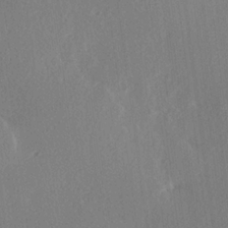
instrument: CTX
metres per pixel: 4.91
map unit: Hve
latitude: 19.4048
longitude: 149.6155
